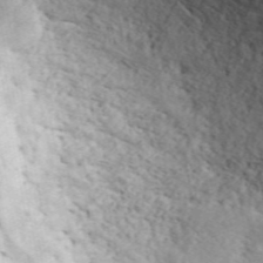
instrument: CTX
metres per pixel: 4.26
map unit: ANa
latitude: 48.8758
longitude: -76.4412
